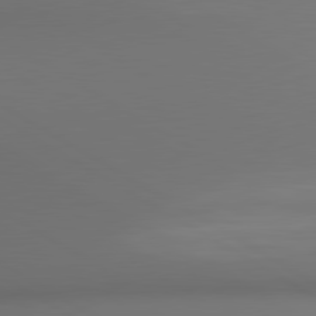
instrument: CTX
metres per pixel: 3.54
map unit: lApd
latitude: 80.6868
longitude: 137.6721
